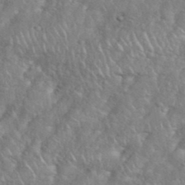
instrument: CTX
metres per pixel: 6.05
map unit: eHh
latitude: 38.3845
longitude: -57.9339
